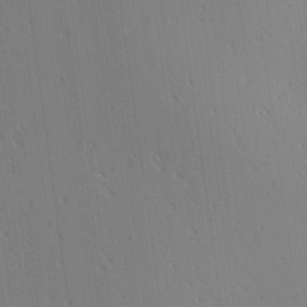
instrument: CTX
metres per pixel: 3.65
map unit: Ave
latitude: 2.0255
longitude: -115.4804
